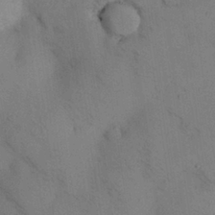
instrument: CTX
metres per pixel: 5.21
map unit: Nhu
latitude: 28.9325
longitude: -72.1200
